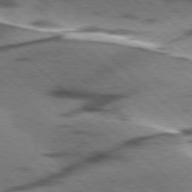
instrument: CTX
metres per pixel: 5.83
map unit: lApd
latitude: 77.5749
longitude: -49.9150
